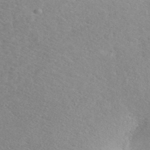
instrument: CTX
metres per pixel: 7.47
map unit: ANa
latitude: 39.6505
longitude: 24.1606
